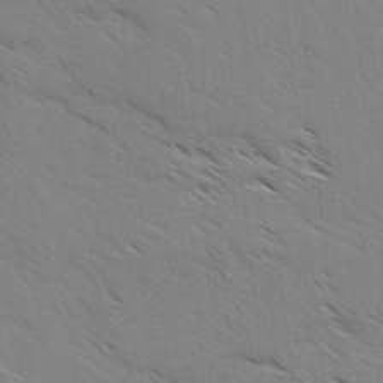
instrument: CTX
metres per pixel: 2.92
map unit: lAvf
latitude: 4.5546
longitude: -105.1215
